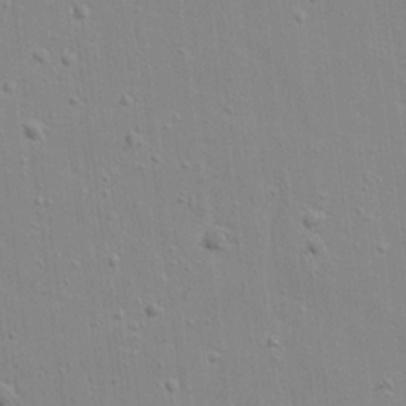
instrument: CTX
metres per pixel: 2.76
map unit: lAvf
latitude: 16.1767
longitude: -128.3278
